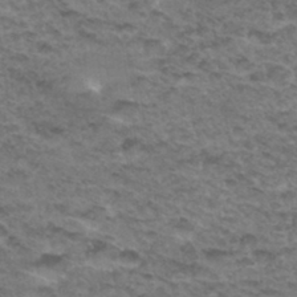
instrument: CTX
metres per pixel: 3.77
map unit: Hto
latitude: 33.3671
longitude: -47.4994
